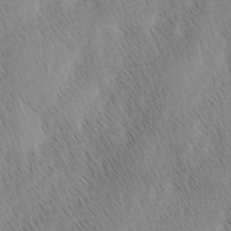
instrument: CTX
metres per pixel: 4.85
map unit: Ave
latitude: 1.0269
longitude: -114.9513
